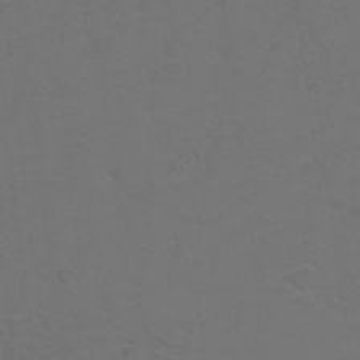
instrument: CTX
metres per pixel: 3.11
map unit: Hto
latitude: 6.2900
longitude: -30.9325
